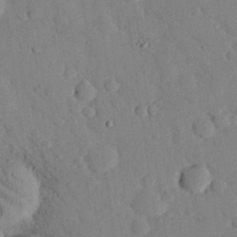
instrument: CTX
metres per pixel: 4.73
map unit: eHh
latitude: 27.0459
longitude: -80.5735
